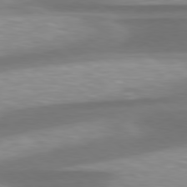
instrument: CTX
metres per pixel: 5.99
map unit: Hpe
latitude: 78.9703
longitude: -129.0080
